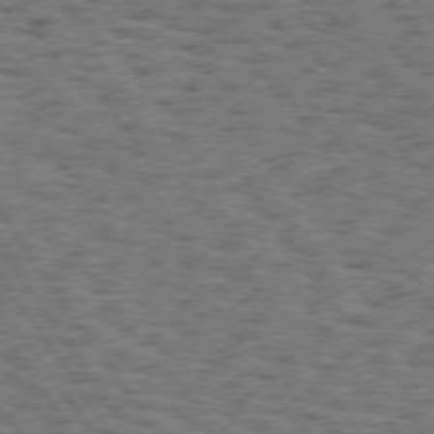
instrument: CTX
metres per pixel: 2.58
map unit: Hpe
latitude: 74.5546
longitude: -133.9528
